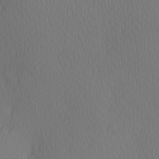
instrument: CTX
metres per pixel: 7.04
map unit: Hve
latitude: 12.7246
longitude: -91.1403
